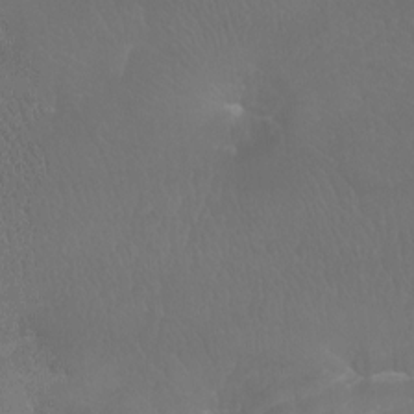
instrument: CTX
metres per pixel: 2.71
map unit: Htu
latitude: -7.7288
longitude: -33.7828
